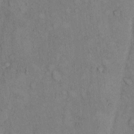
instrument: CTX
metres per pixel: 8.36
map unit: Hto
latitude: 9.5182
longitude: -59.1592
